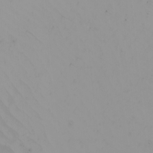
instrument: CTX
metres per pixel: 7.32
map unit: Nhu
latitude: -5.0864
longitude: -91.6316
